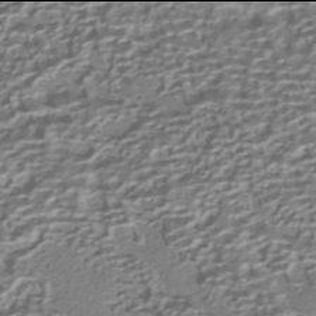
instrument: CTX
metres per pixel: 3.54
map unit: HNhu
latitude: -42.0094
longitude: 100.4628
